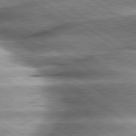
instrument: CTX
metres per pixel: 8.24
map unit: lApd
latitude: 80.3278
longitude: -141.7449
